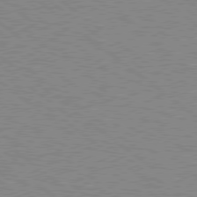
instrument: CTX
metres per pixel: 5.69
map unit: Hpe
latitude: 78.4790
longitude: -164.1200
